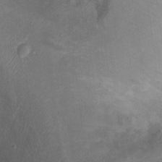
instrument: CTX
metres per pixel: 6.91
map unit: Ht
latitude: 0.8758
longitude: -36.7813
